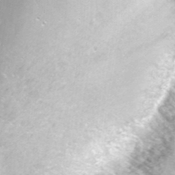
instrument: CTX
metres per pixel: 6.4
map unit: Nhu
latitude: -8.1984
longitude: -73.8961
